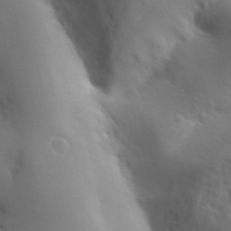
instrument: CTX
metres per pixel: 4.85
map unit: Aa
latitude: 32.6113
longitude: -143.7639
